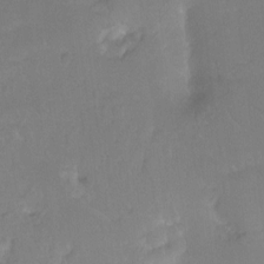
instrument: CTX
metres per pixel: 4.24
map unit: Hto
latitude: -10.5385
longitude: -37.1781
